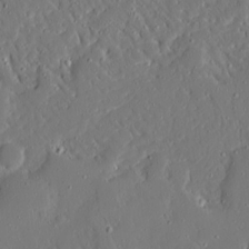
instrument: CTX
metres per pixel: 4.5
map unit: Ave
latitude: 15.8395
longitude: -140.6112
